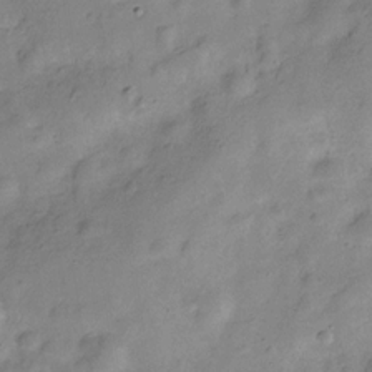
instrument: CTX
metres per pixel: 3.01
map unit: Hve
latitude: -28.9542
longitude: 93.1431
